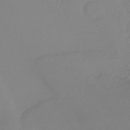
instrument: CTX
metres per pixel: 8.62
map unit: lHb
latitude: -45.7289
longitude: 64.2740
